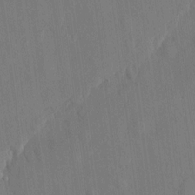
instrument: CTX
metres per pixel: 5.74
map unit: eHh
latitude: 5.4048
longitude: -73.0081
